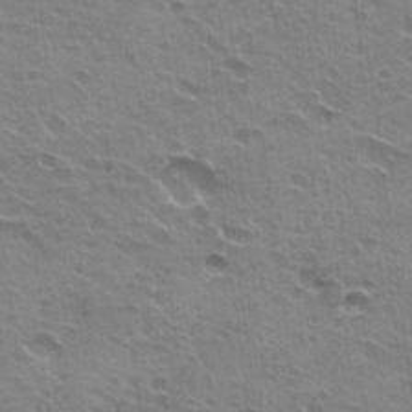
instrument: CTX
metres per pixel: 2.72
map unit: Hto
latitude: 21.7072
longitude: -31.9906
